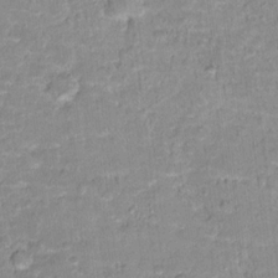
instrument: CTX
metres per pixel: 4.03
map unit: Hto
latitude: 16.0255
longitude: -36.9703
